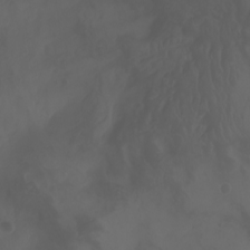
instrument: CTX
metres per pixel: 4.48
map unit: Aa
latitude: -7.8044
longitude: -79.8961
